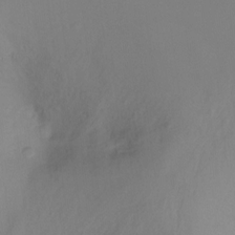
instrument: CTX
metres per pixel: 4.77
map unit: Ht
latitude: -16.1417
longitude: -43.0270
